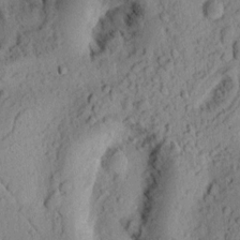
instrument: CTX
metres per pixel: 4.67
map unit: Ht
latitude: 8.7624
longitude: -75.4049
